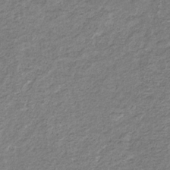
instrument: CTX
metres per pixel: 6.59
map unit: eHb
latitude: -31.5966
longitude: 69.2187
